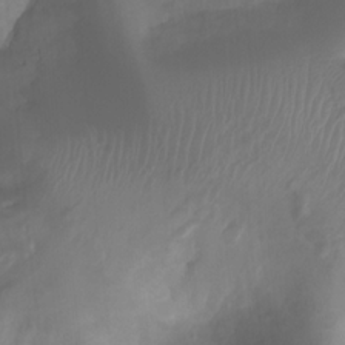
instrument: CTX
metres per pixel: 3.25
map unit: Ht
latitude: 1.8583
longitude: -21.6883
